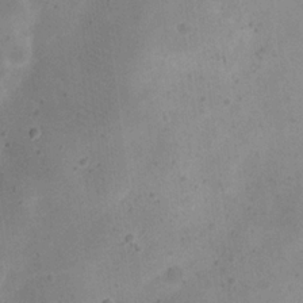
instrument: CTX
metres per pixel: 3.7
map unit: eHh
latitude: 20.7058
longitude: -64.5546
